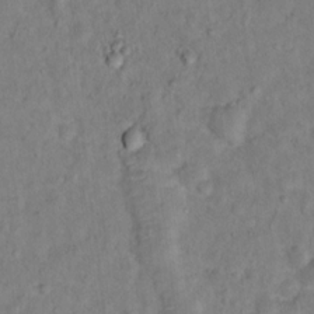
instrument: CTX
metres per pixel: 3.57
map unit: Hto
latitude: 12.7813
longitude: -36.6302
